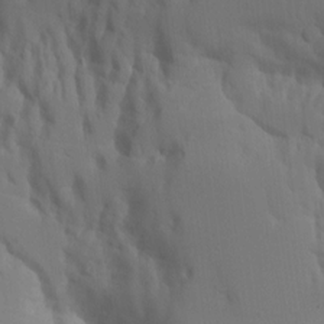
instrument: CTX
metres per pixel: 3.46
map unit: Aa
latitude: 10.0822
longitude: -126.5357
